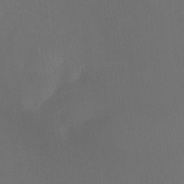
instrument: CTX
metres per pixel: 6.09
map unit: Nhu
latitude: -14.7841
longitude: -52.7813
